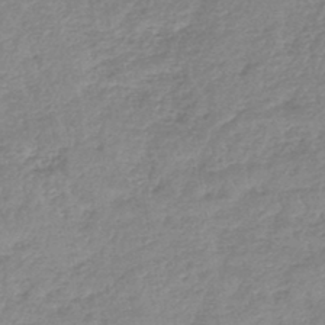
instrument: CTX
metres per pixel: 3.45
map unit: lHb
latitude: -44.8219
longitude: 71.7667
